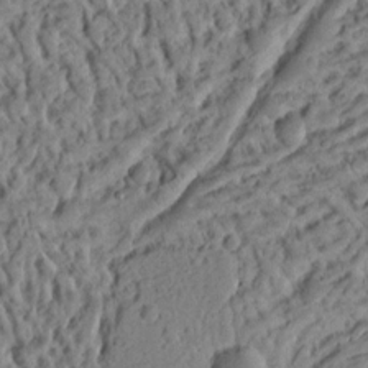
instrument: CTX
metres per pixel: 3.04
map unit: Ht
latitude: 9.1403
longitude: -75.2537
